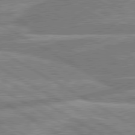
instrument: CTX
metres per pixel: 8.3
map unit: lApd
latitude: 80.4979
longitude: -170.7246
